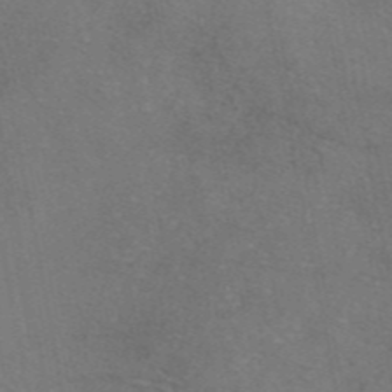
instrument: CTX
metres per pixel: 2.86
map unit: eAb
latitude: 46.6113
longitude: 107.5399
